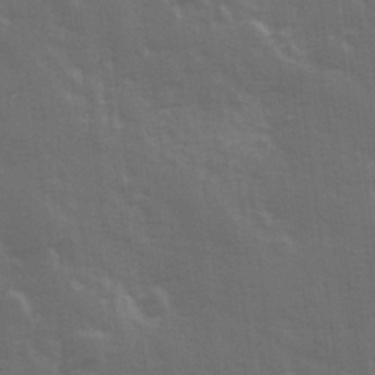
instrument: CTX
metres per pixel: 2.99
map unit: Hve
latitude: 26.6680
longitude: 146.5385
